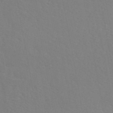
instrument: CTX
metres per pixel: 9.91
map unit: eAb
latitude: 45.7072
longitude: 112.5763
